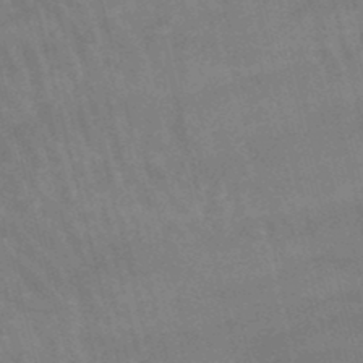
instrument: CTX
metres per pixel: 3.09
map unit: lHb
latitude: -47.2187
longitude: 76.4062
